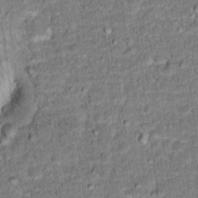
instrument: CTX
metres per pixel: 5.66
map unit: Hto
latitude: 15.7450
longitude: -38.6868
